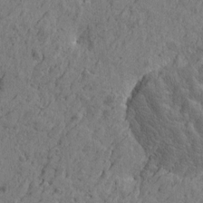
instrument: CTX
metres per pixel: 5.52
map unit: Htu
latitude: -5.5588
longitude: 179.7855
